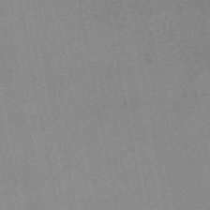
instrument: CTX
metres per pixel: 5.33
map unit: eAb
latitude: 49.1403
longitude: 103.6344
